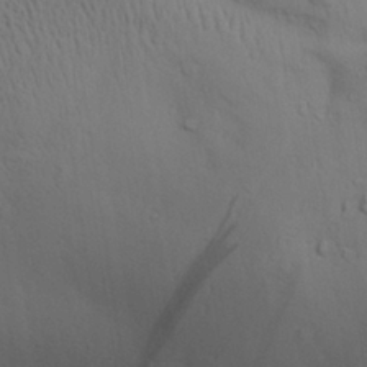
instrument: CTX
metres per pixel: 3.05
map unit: Aa
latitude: 28.8191
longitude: -132.5546
